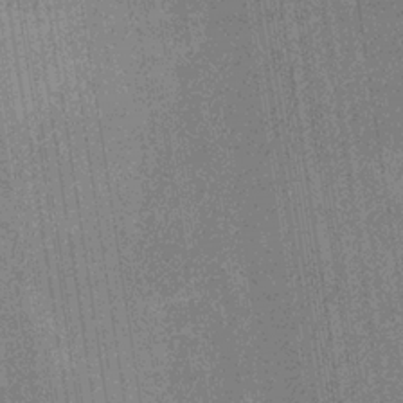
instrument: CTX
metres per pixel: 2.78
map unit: HNb
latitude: -31.5777
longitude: 60.5196
